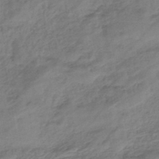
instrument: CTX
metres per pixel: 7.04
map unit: eHb
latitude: -43.9556
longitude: 85.6910
